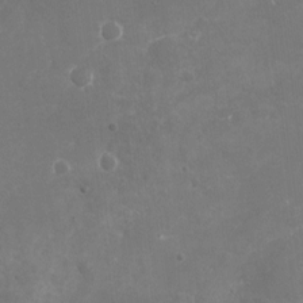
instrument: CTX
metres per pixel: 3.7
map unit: Nhu
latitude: -17.2943
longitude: -57.7638
